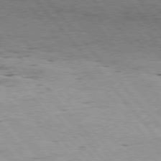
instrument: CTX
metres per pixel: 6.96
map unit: Hpe
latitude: 76.0255
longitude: -144.0255
